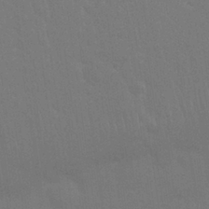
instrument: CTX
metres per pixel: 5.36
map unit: Nhu
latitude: 28.3089
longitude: -64.2522
